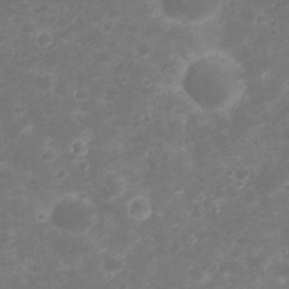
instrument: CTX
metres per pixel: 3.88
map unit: Nhu
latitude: 23.2915
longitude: -61.6316
